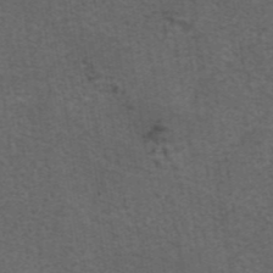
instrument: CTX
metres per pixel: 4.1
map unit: eAb
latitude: 43.7639
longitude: 105.4643
